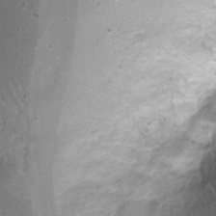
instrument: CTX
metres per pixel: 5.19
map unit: Nhu
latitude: -8.3495
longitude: -42.9325
